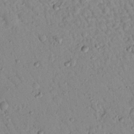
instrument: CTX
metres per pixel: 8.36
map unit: Nhu
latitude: 23.0458
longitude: -75.7639
